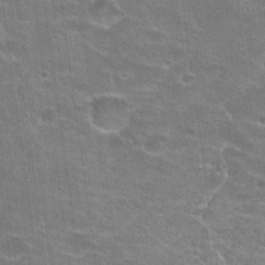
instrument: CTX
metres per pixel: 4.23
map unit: Hto
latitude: 21.1592
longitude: -42.9136
